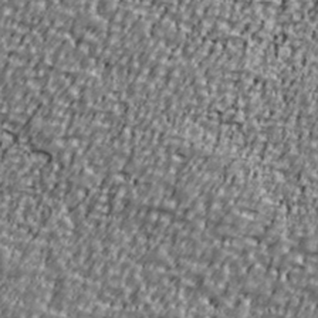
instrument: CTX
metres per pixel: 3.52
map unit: Ave
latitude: 40.9324
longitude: -111.9717
